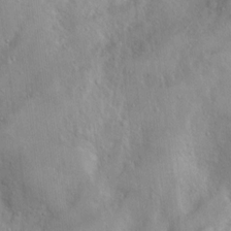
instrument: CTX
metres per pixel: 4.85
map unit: Nhu
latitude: 12.1389
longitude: -27.1214
